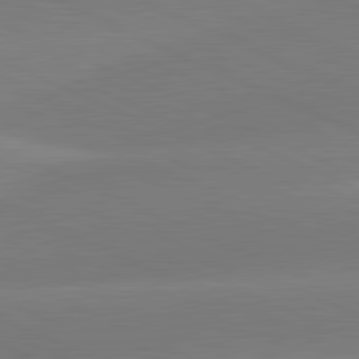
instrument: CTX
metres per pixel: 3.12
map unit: lApd
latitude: 81.5371
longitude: -155.3671
